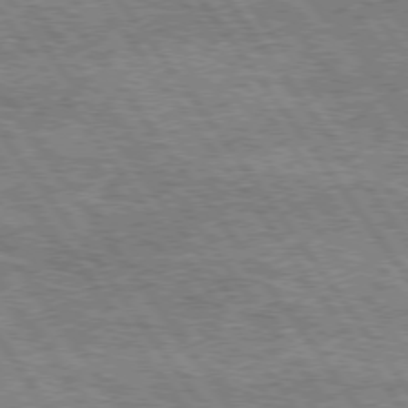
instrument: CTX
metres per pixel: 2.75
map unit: Hpe
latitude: 75.1592
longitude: -155.7638
